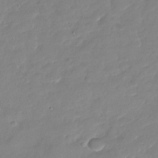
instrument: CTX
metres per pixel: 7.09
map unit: Nhu
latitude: -28.3117
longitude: -61.3670
